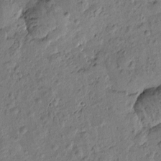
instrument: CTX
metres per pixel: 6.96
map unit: Htu
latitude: -0.2929
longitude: -176.0444
